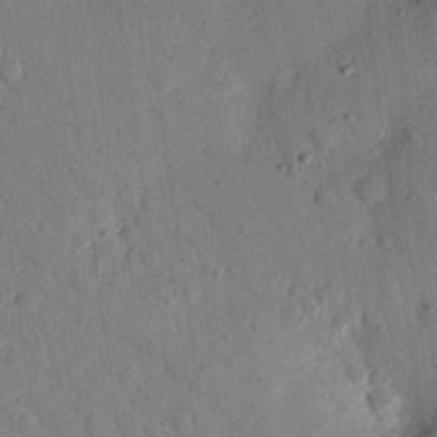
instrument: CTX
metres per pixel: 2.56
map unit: Nhu
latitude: 24.6490
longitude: -74.0255
